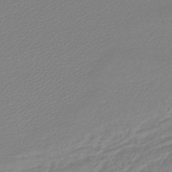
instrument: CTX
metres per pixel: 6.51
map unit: lHb
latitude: -45.5210
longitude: 60.1039
